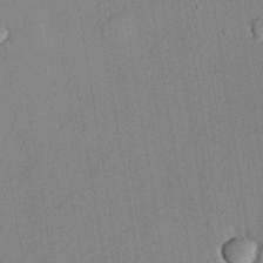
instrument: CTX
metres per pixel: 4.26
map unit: lHvf
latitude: 21.3860
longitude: 144.8597
